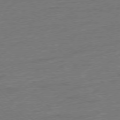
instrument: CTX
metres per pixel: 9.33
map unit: Hpe
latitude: -77.3510
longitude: -13.3293
